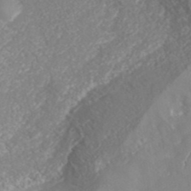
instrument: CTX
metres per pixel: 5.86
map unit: ANa
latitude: 41.8583
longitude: 28.5385
